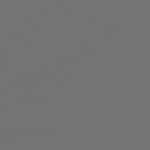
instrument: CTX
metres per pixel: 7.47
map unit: Hpe
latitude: 78.1389
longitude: 173.4265
